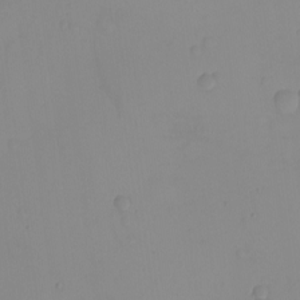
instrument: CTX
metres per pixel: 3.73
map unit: eHh
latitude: -9.6344
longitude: -66.4412
